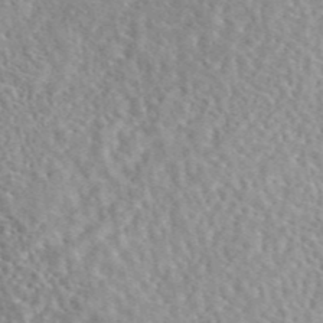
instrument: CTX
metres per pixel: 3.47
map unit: eAb
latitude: 45.1403
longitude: 112.1417
